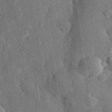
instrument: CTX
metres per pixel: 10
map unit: eHh
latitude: 28.7435
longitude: -80.5168
